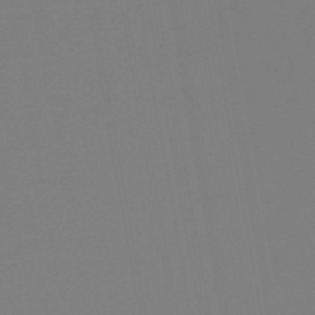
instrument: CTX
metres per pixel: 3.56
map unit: eHb
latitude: -50.2361
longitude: 74.4062
